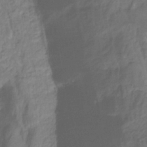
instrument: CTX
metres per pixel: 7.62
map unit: HNhu
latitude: -29.0298
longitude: 66.6518
